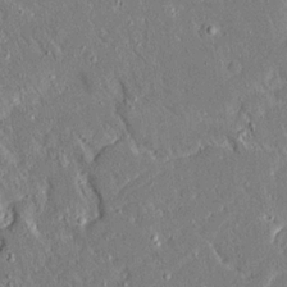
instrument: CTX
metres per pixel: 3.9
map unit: Ave
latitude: 15.6505
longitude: -140.3089
